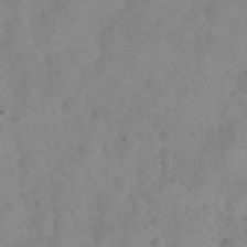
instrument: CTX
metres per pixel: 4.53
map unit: Nhu
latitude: 26.3278
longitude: -54.8569
